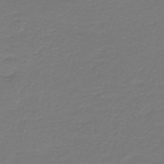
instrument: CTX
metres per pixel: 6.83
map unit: HNb
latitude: -47.1431
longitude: 53.5399
